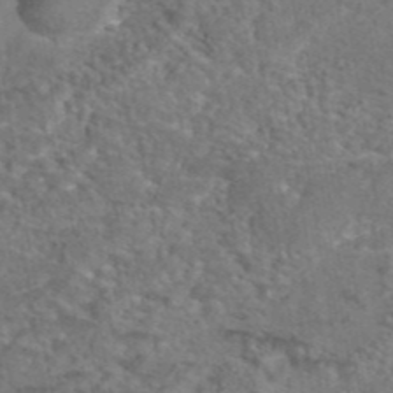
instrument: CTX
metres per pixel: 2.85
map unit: eAb
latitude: 43.4238
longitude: 103.8045
